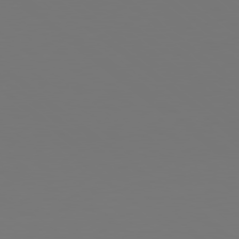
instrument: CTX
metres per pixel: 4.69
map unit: Hpe
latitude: 78.6113
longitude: -174.8380
